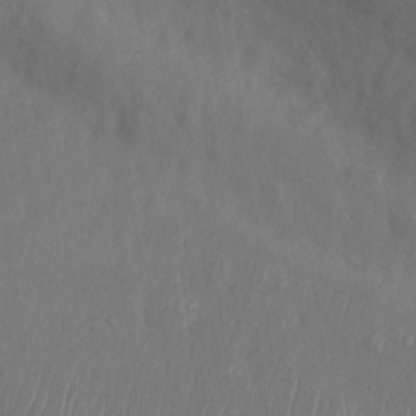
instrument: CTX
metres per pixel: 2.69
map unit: Nhu
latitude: 10.3656
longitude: -26.1767
